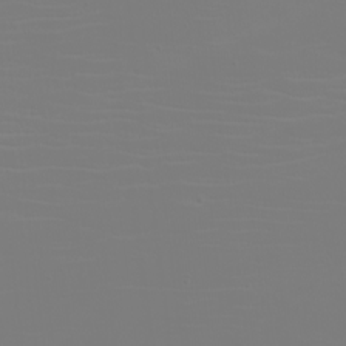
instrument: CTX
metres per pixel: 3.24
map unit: eHh
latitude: -5.8233
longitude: -84.1200
